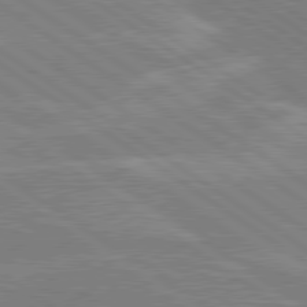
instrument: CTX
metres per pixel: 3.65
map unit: lApd
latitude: 79.6316
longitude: -130.1578
